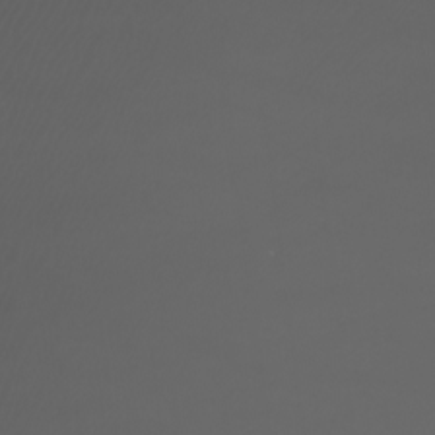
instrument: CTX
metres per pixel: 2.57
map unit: Htu
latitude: -6.9163
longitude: -73.1593
